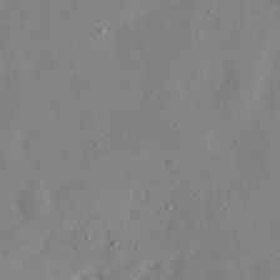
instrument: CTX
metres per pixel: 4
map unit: eHh
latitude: 29.6505
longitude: -73.8584
